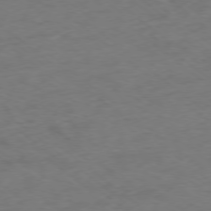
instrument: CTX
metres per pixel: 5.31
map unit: Ap
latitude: -77.8422
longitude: -76.2333
